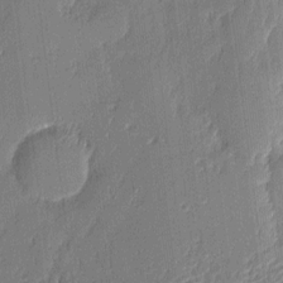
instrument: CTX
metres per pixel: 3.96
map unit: eHh
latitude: 4.6679
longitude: -76.5545
